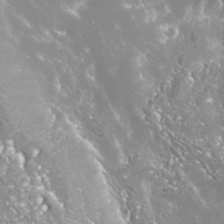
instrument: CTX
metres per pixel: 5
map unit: Nhe
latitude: -36.2928
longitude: -91.1592
